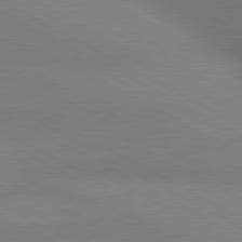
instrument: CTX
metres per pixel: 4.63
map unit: lApd
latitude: 80.6679
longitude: 129.5588
